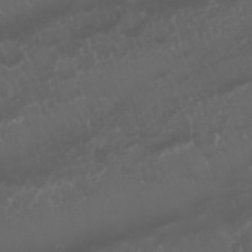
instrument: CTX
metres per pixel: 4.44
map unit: Nhu
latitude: 22.7624
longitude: -63.4616
